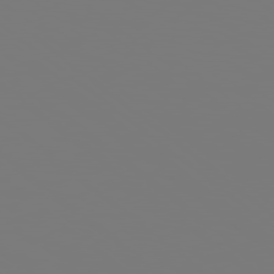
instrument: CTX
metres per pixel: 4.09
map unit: Hpe
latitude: 78.4034
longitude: 173.6722
